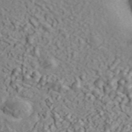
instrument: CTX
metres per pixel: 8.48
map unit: ANa
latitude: 45.2348
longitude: 23.4455
